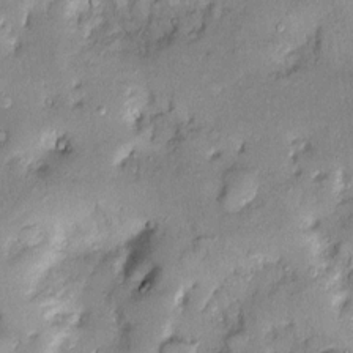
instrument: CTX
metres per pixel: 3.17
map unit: Htu
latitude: -5.3698
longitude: 157.9556
